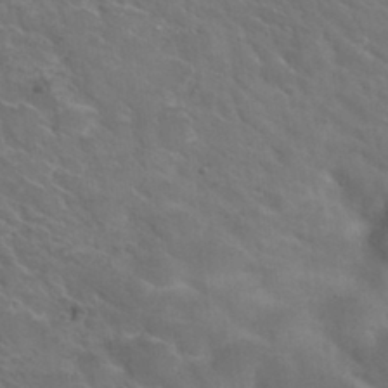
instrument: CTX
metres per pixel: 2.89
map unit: Hto
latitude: 30.8191
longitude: -47.0837
